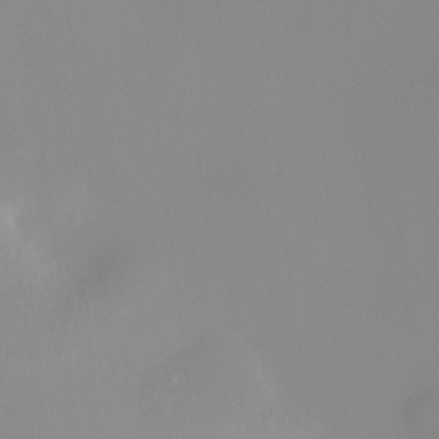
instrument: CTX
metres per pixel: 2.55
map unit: HNhu
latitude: 9.7828
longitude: 10.6708
